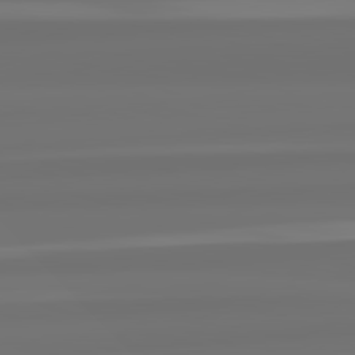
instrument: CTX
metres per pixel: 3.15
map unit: lApd
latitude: 82.5167
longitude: -177.9906
